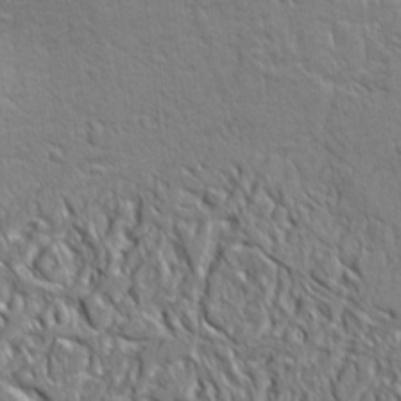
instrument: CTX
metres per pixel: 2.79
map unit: Ht
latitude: 7.2915
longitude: -76.4790
